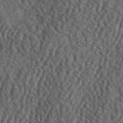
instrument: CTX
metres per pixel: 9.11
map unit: lAa
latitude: -6.2550
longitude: -125.1403
